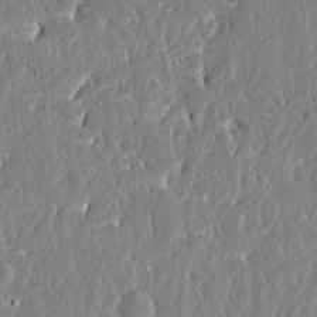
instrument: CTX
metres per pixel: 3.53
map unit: Ave
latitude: 12.8002
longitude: -137.1215
